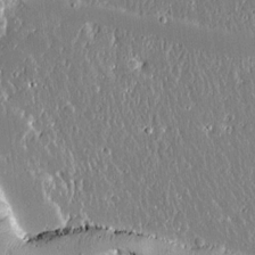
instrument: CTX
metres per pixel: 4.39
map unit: lAvf
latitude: 14.2901
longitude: -128.3089
